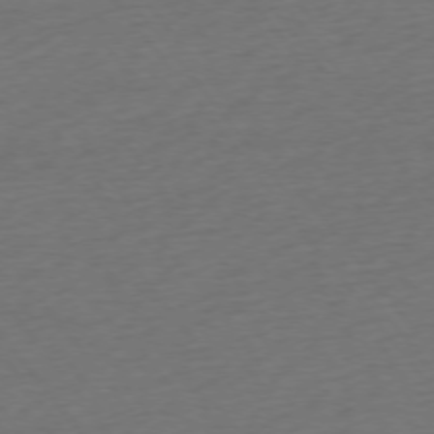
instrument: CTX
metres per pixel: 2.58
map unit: Ap
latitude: -74.9920
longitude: -71.0647
